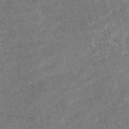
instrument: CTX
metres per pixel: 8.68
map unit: eAb
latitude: 47.2915
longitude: 119.4454
